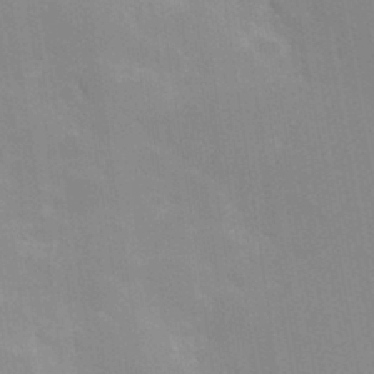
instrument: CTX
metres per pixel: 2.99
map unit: Hve
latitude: 30.7058
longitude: 149.9367
